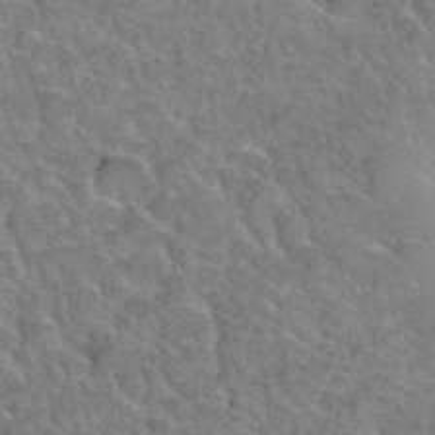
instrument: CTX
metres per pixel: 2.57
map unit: Hto
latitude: 35.9906
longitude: -47.5371
